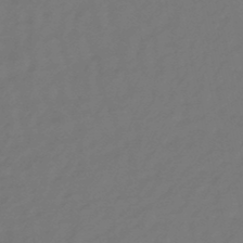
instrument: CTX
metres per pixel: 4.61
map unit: eHb
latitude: -47.2754
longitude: 81.7289
